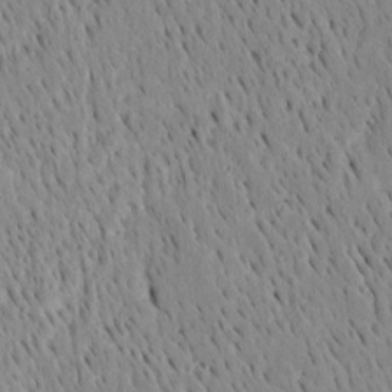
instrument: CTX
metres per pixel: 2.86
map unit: Htu
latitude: -4.0661
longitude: 151.4265
